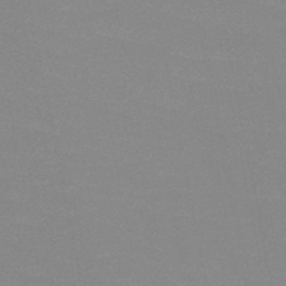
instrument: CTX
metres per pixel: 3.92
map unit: HNb
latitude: -48.9542
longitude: -49.5560
